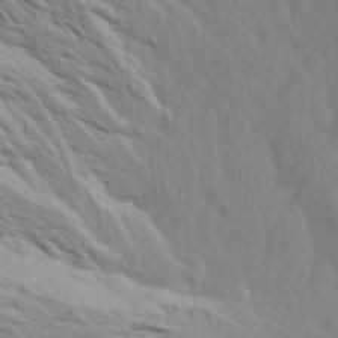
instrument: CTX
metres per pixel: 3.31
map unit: Htu
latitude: -3.7855
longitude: -72.6491
